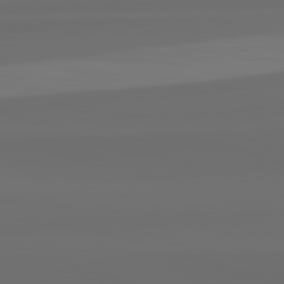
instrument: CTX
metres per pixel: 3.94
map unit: lApd
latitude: 82.8002
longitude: 163.1809
